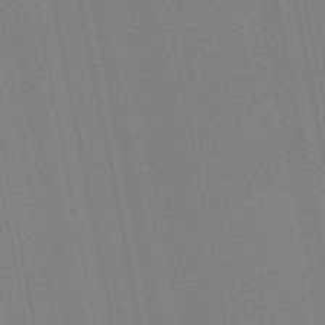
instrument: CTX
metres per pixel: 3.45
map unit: lHb
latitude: -47.0108
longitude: 78.0283
